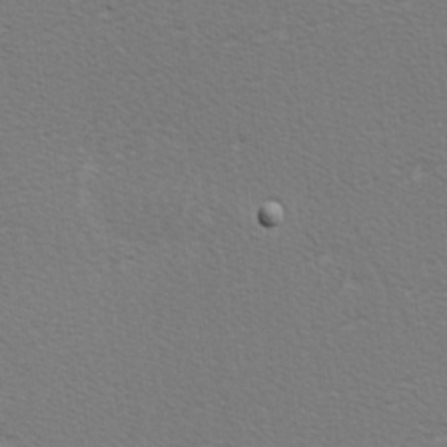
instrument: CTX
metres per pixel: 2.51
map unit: Hve
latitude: 2.5923
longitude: -125.1025
